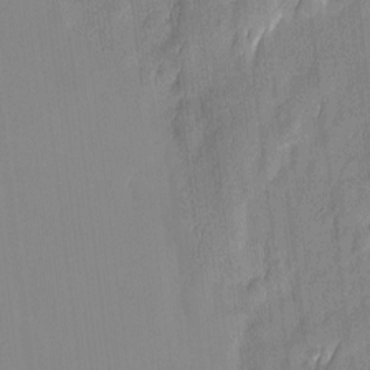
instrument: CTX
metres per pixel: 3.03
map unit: Htu
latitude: -6.6329
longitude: 175.3698
